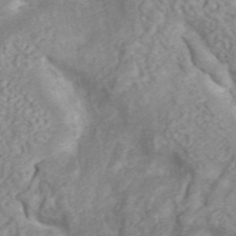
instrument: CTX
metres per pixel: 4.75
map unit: ANa
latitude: 45.5749
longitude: 27.2375
